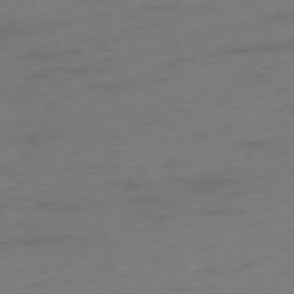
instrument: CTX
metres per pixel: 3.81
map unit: Ap
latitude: -75.9367
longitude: -73.3104
